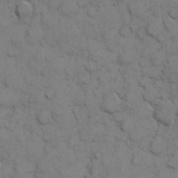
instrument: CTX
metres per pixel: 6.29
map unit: eHh
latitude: 7.4426
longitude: -65.2915
